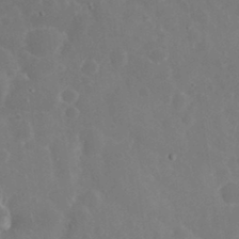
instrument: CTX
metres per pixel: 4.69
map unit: eHh
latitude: 33.1403
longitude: -61.1781
